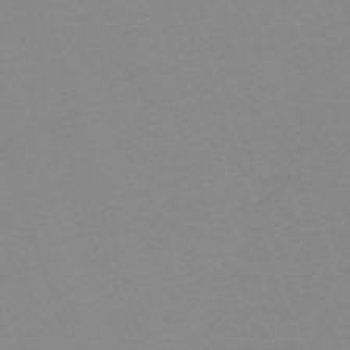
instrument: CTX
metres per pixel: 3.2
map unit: eHh
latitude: -63.0864
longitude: 48.9920
